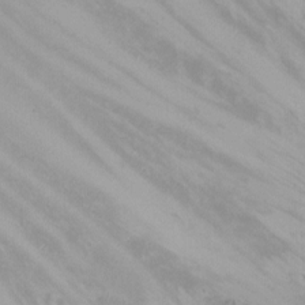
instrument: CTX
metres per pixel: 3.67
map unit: Nhu
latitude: -13.3321
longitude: -69.6316
